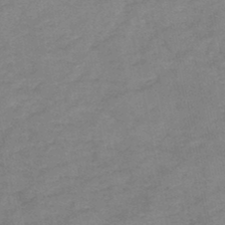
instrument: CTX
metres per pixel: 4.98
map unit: HNb
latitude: -45.8045
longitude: -36.1956
